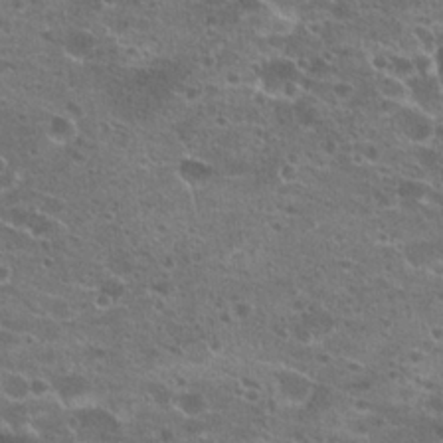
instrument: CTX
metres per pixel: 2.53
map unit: Hto
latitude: 22.2711
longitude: -41.2914
